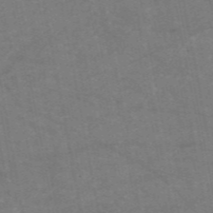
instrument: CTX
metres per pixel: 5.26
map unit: HNb
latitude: -55.5777
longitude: -39.8772
